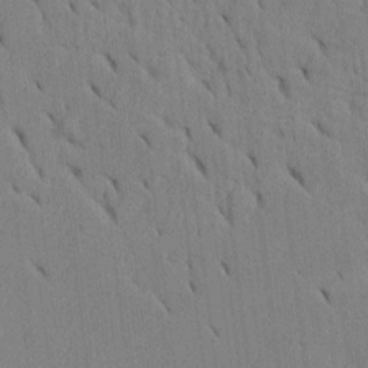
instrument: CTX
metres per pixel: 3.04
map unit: Htu
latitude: -3.6154
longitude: 152.4440
